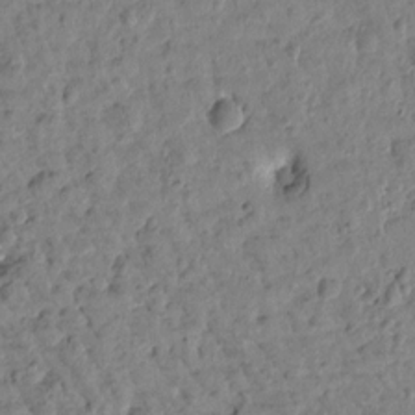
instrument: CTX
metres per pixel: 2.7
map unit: Htu
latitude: 1.7071
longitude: 179.8800
